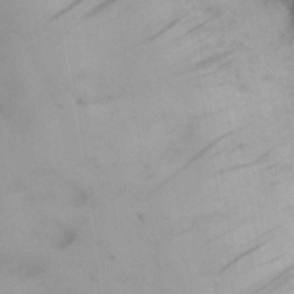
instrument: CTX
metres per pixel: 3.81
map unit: Nhu
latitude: 26.4601
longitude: -68.6113
